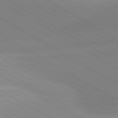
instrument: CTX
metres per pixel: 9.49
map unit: lApd
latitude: 81.7261
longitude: 135.7856
